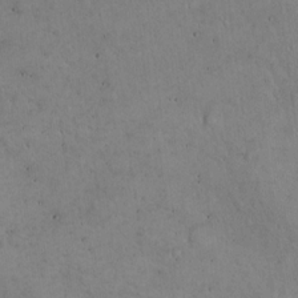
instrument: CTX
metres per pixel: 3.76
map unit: Hto
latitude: 16.3278
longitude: -59.3293
